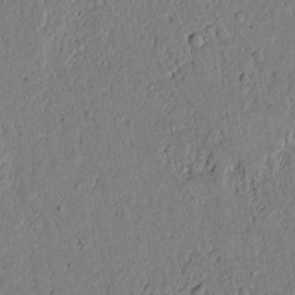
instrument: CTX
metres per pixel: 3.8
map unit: lAvf
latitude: 5.5182
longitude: 169.2565
